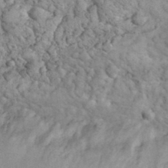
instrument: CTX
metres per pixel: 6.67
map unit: eHh
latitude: 32.2523
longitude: -66.8569
